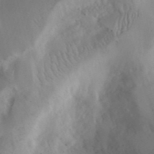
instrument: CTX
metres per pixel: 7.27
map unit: Aa
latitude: 23.7261
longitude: -131.5183
